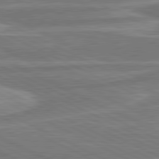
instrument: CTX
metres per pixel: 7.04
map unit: lApd
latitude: 81.0080
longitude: -174.8758
